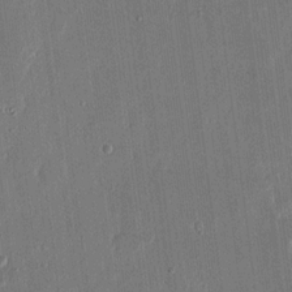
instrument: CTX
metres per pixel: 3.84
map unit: eHh
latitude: 15.1970
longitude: -69.4427
